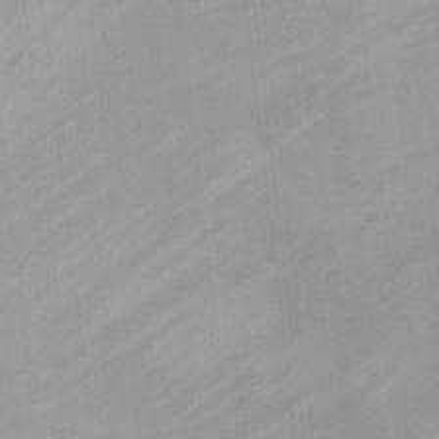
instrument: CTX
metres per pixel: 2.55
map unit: Ht
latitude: 5.8583
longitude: -28.9136
